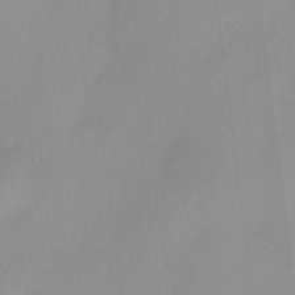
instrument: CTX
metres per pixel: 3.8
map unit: HNhu
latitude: 11.6694
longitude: 9.5777
